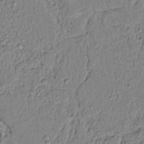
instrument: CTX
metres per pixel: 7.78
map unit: lAvf
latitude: 6.7813
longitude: 166.1984
